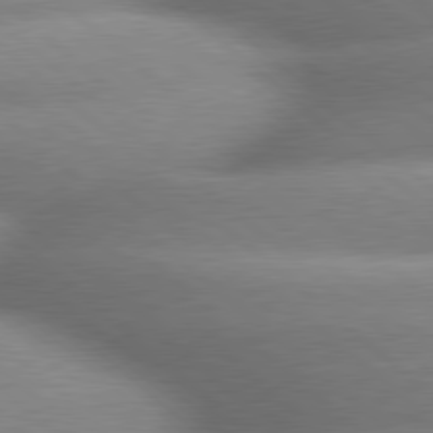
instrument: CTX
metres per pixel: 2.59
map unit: lApd
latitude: 79.6694
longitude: -163.0837
